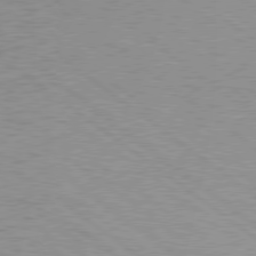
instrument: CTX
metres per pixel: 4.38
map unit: Hpe
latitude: 78.5924
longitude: -168.3090
